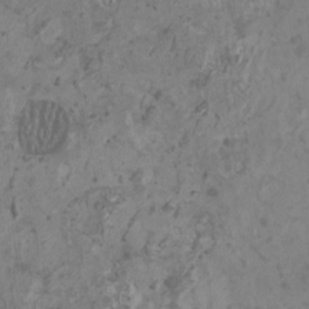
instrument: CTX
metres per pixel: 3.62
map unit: HNhu
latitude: -0.0283
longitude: 4.5762
